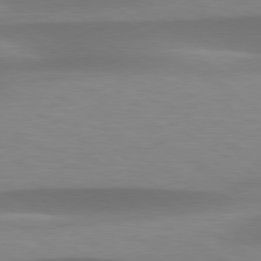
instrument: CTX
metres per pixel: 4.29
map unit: lApd
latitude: 79.4805
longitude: -93.0269
